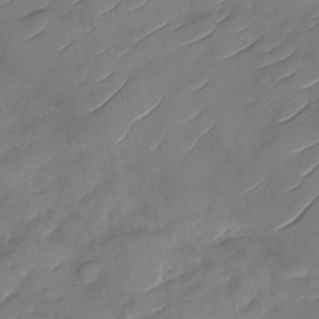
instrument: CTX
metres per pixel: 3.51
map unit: Nhu
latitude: -29.6344
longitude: -73.1593
